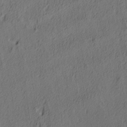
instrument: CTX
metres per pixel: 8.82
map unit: lAa
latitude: 4.2522
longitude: -114.4789
